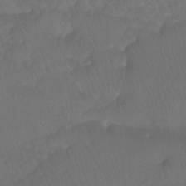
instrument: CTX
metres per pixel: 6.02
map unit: Ht
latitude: -7.0675
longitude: -32.0633
